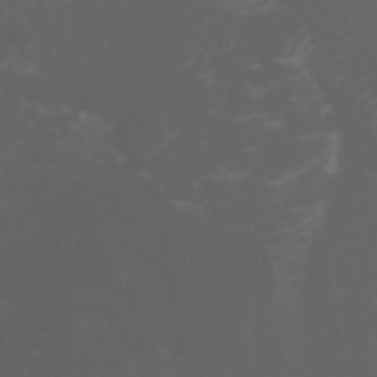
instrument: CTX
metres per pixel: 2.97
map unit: Htu
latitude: -0.8597
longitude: -78.1956
